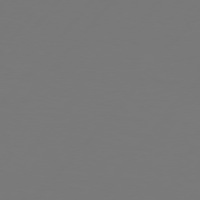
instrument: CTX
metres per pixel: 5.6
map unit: Hpe
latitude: 76.1011
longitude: -140.2144
